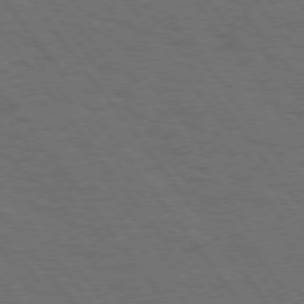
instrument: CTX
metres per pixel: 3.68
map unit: Hpe
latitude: 75.1970
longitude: -137.4427
